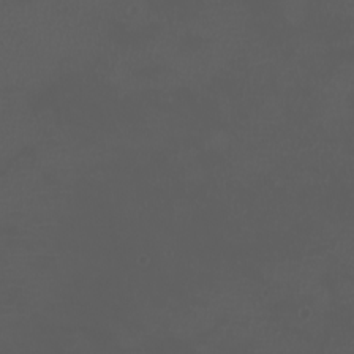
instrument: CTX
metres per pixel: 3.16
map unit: eHh
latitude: -2.6896
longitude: 19.7100
